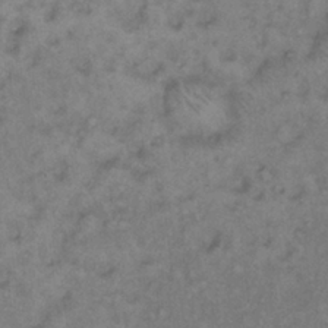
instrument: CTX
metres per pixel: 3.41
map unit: Hto
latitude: 11.8772
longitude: -60.8002
